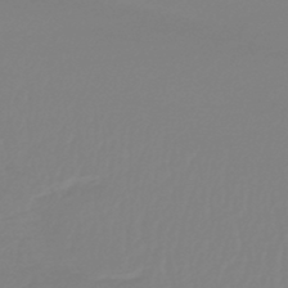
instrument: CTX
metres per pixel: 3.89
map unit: lHb
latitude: -44.5007
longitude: 75.4455
